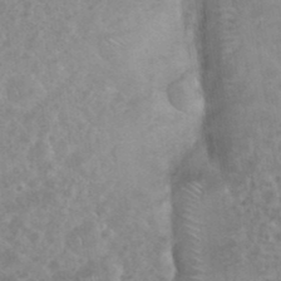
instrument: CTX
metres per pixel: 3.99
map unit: eHh
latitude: 34.8002
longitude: -62.1956
